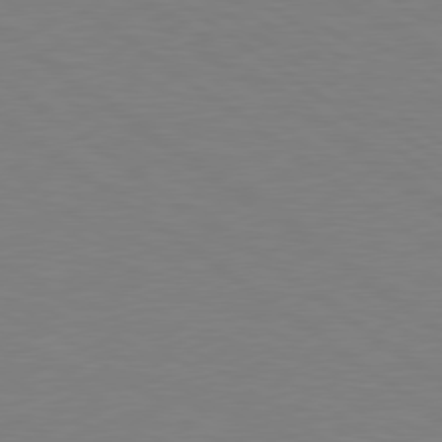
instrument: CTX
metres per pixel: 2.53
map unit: Hpe
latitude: 78.9514
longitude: -149.3671
